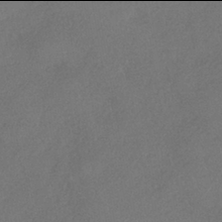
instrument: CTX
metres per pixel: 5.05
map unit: eHh
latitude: -42.0094
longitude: 120.5007
